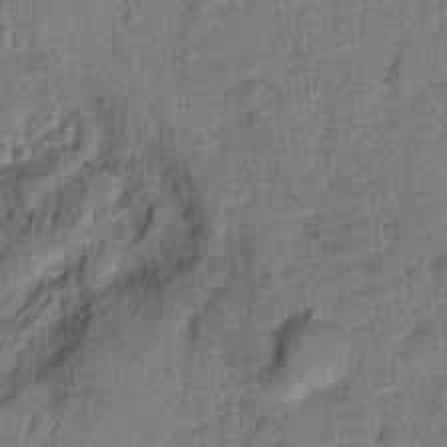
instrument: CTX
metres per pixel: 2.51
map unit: Ht
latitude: 9.4049
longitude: -39.1781
